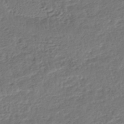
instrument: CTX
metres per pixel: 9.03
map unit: HNhu
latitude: -46.0661
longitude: 103.0486
